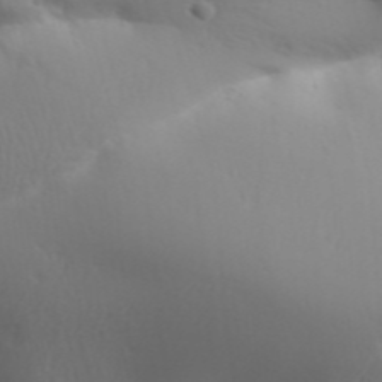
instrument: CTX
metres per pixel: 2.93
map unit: Aa
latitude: 32.2145
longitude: -143.6505
